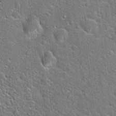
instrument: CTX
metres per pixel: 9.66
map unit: Hto
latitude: 21.3860
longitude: -51.5182
